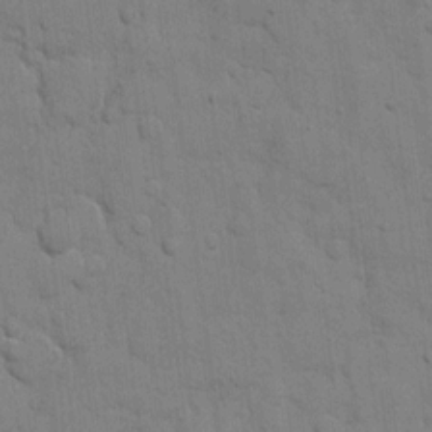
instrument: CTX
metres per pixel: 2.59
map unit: eHh
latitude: 9.8772
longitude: -67.1403
